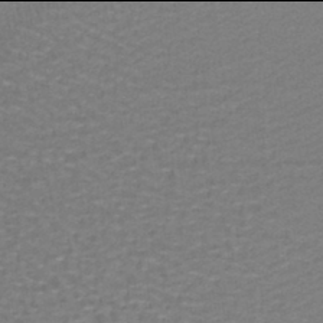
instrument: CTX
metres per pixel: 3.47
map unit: lHb
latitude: -42.0094
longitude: 58.1038
